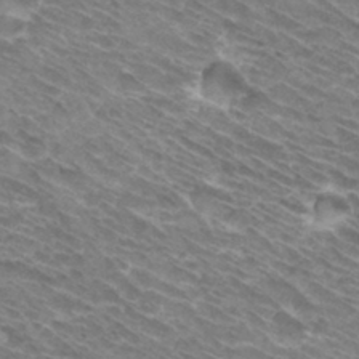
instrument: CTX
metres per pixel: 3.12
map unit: Hto
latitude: 31.7828
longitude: -43.9339
